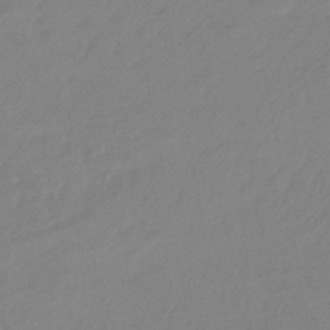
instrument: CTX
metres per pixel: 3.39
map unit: eHb
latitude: -46.1417
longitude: 85.8422
